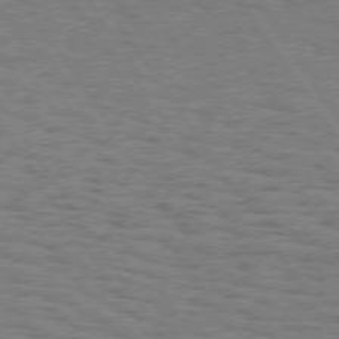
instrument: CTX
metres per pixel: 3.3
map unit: Hpe
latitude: 74.6679
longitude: -135.5560
